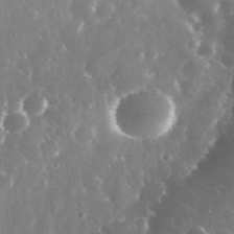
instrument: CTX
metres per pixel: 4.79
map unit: eHh
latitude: 34.8758
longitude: -58.1389
